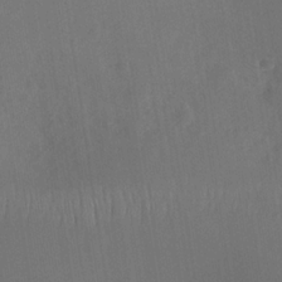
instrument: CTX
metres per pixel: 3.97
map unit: Nhe
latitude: -33.6344
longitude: -87.4615
